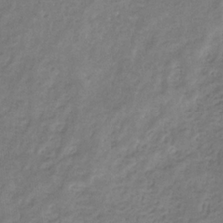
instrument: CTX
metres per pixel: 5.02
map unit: eHb
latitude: -30.9919
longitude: 71.1998
